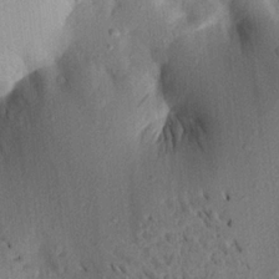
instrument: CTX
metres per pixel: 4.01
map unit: Aa
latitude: 20.3279
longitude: -147.7261
